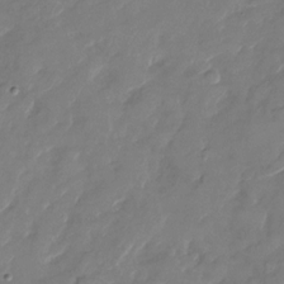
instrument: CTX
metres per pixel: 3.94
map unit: Nhu
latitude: -29.4077
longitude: -72.2901
